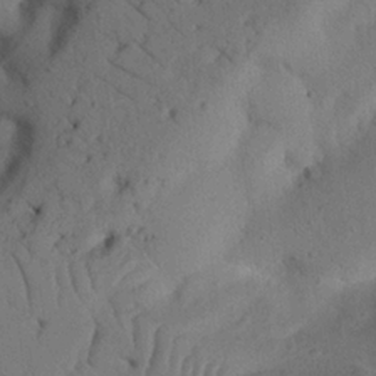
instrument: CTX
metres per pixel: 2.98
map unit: Nhu
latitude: 21.2726
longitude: -75.8961
